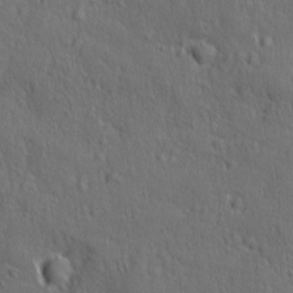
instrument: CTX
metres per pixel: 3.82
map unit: Ave
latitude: -9.2187
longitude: -119.1970
